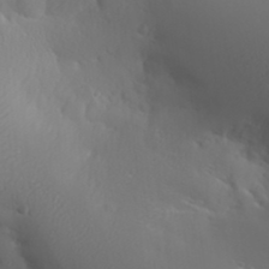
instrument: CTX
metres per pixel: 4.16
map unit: Aa
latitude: 32.6868
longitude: -141.6882
